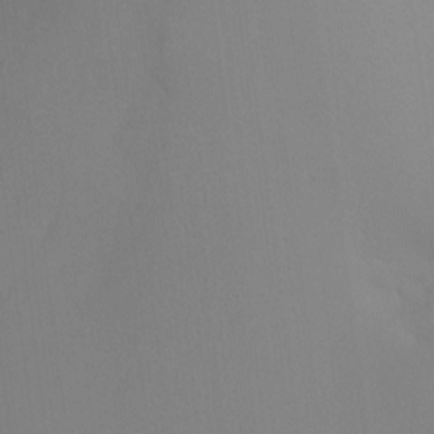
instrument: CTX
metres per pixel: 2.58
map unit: Ht
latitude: -6.8597
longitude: -31.0270
